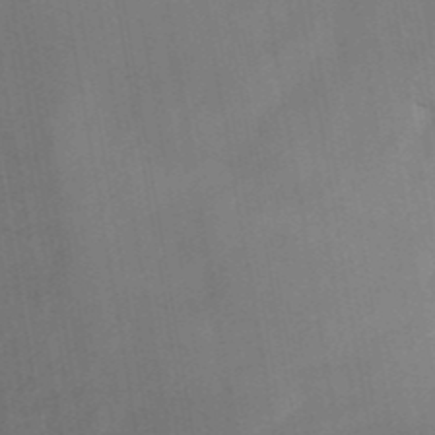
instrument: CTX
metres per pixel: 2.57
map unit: ANa
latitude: 41.4048
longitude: 53.0675
